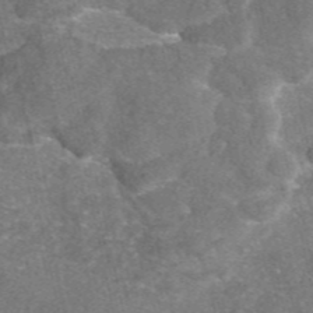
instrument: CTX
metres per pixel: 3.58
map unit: eAb
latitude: 46.7247
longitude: 105.3131
